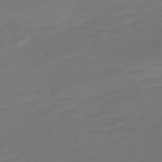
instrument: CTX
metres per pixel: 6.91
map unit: Nve
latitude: -59.4265
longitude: 57.9178
